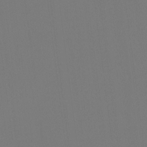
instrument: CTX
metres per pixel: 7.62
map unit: Htu
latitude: -13.9178
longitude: -48.7813
